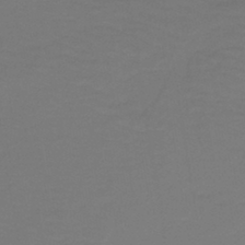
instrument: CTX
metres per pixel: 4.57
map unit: lHb
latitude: -42.6329
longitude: 52.8030
